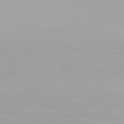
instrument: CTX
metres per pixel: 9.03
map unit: Hpe
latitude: 77.2726
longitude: -172.6301
